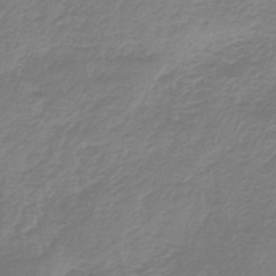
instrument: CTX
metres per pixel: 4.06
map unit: lHb
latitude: -42.5006
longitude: 63.6533
